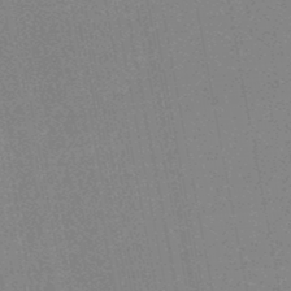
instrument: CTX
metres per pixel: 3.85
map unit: HNhu
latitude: -46.6329
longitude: 99.8044
